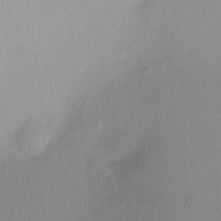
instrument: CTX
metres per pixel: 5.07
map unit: HNhu
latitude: 5.8016
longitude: 8.1984
